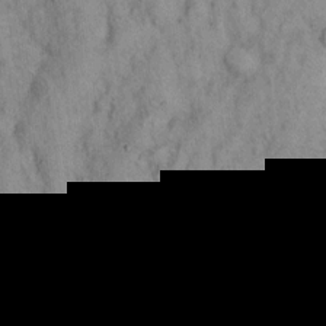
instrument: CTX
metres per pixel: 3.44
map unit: Hto
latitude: 14.3468
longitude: -60.9702
